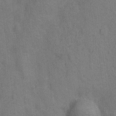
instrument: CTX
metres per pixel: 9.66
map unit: Hto
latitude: -0.1984
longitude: -33.9906
